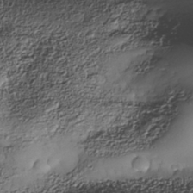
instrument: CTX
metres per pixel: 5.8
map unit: Nhe
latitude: -38.3306
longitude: -147.8017
